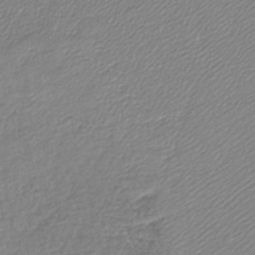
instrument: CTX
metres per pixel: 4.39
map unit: lHb
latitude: -41.6911
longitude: 61.8233
